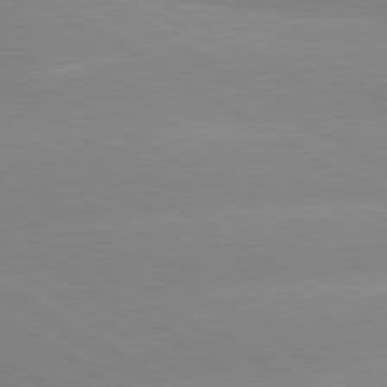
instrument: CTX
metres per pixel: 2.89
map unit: lApd
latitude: 80.0444
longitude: -152.7247
